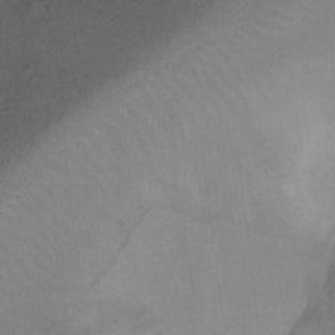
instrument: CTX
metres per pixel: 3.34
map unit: Ht
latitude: -9.1998
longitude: -39.0269
